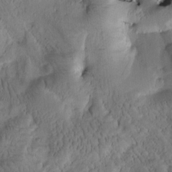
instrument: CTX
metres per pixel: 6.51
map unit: Htu
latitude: -1.3699
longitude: 170.5385
